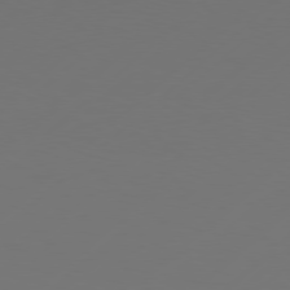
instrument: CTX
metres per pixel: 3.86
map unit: Hpe
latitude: 77.6882
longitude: -126.3278
